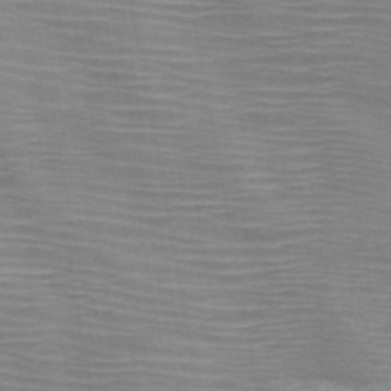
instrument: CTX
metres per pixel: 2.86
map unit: HNb
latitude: -45.5588
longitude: -46.7058
